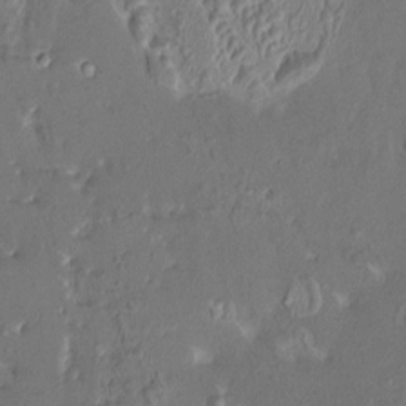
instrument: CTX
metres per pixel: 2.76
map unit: HNhu
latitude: 4.3656
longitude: 8.4062
